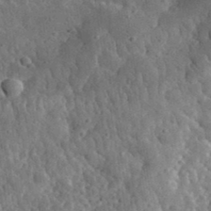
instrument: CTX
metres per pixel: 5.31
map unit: eHh
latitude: 34.4790
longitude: -79.6505
